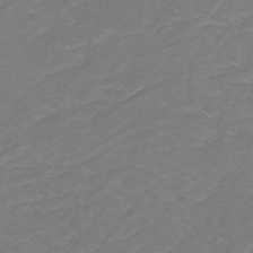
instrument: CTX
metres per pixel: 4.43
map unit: lHb
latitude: -30.8030
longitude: 65.1054
